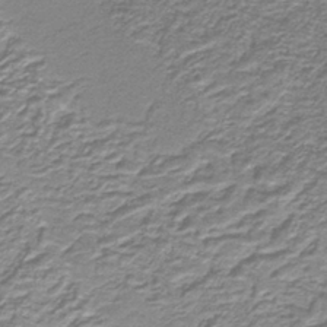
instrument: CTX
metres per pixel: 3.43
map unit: lHb
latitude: -40.2361
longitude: 54.9353
